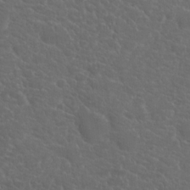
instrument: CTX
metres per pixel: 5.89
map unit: Hto
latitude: 19.6505
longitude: -36.4412
